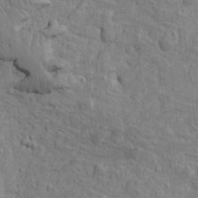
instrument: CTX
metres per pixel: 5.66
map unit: Htu
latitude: -3.6532
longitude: 156.7841
